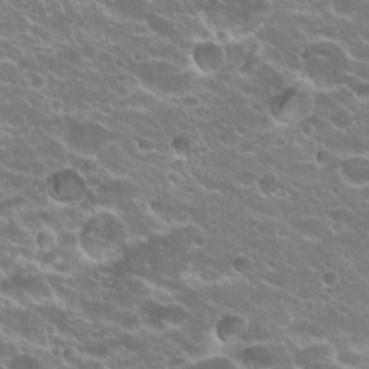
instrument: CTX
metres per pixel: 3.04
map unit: Hto
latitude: 20.0255
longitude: -35.0269
